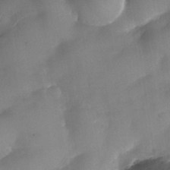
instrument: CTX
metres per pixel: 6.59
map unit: Nhe
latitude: -33.7289
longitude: -143.5182
